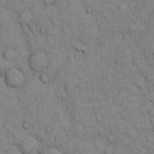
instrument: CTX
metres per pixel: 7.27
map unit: Hto
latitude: 12.6869
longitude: -57.8772
